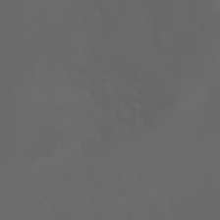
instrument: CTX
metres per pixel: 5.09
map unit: Nhu
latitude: -7.5210
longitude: -74.1200
